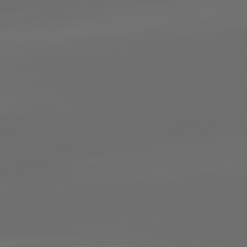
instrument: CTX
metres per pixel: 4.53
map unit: lApd
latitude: 83.3292
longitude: -128.4412
